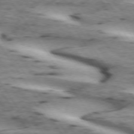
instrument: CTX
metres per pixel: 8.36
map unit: lApd
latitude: 72.7625
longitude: -53.8206
